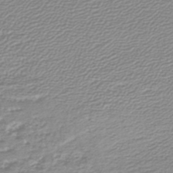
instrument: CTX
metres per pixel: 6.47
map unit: lHb
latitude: -46.6329
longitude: 60.1606
